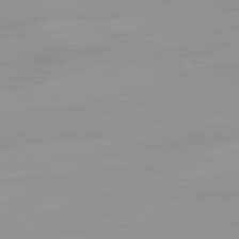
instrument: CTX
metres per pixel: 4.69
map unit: Ap
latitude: -78.7841
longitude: -95.9150
